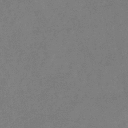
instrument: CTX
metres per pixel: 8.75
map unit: lHb
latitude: -40.4440
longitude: 74.7841
